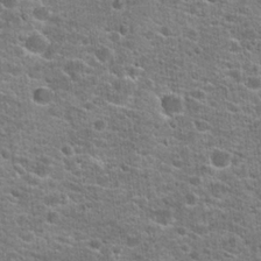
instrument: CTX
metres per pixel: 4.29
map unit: Hto
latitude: 21.5371
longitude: -44.3278
